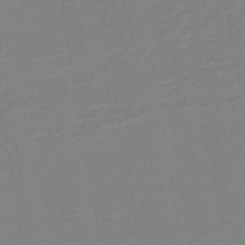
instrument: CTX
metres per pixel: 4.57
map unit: HNb
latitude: -40.4440
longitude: 51.1620
